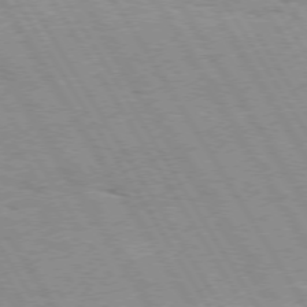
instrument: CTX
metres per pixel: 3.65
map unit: Hpe
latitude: 73.1026
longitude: -143.4616
